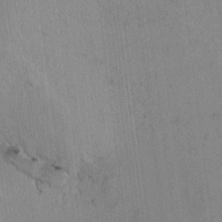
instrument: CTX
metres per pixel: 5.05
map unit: lAvf
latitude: 7.8583
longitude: 165.5588
